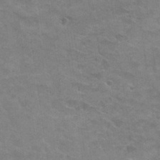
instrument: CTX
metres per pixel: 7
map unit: Hto
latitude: 30.4979
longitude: -47.2915
